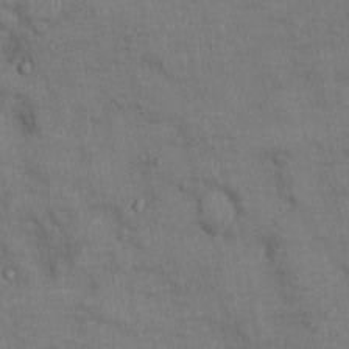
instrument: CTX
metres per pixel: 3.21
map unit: Ht
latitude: -4.1605
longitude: -13.6127
